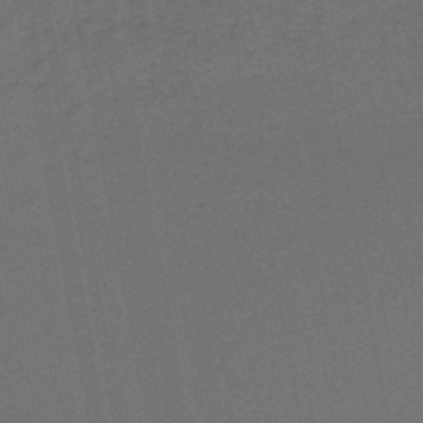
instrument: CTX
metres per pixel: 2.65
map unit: HNb
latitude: -47.5777
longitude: 58.1227
